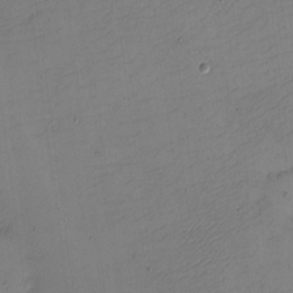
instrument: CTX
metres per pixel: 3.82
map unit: eHh
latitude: -4.5384
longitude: -78.9514
